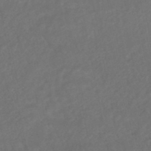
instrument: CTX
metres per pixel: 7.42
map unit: HNhu
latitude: -48.4818
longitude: 97.5210
